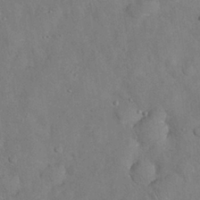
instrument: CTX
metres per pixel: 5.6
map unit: Nhu
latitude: 27.7828
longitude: -70.2144
